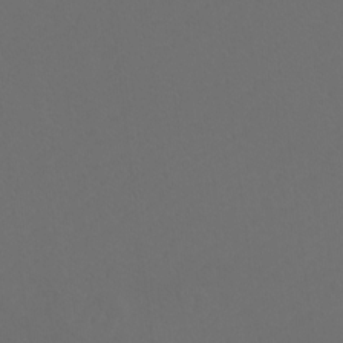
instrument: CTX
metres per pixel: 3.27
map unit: Htu
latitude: -11.9178
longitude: -71.0647
